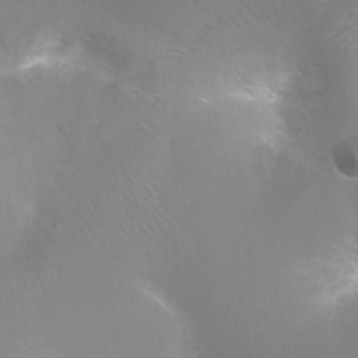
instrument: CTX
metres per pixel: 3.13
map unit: Ht
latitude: -16.5385
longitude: -40.3278
